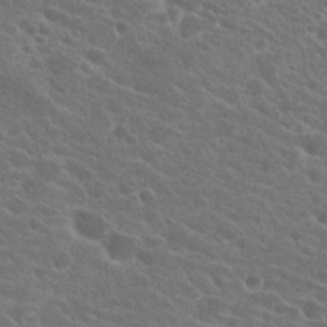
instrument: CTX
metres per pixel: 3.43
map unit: Hto
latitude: 23.9528
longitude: -39.1214
